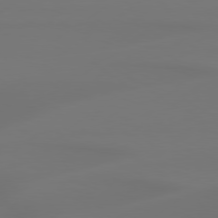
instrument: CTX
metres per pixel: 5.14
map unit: Hpe
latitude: 78.5924
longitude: -129.1214
